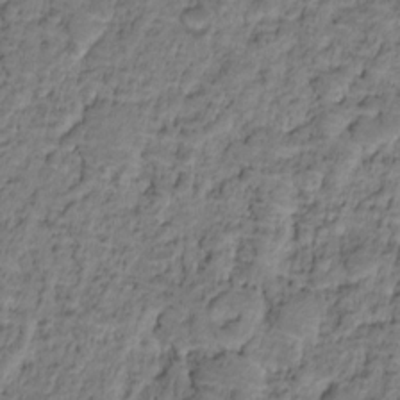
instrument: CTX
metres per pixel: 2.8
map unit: HNhu
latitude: -21.5021
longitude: 85.4454
